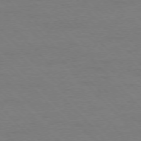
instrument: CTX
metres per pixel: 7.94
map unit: Ap
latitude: -77.3132
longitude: -87.4237
